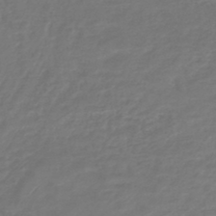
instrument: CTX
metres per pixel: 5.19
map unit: lHb
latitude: -42.7841
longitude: 69.5966
